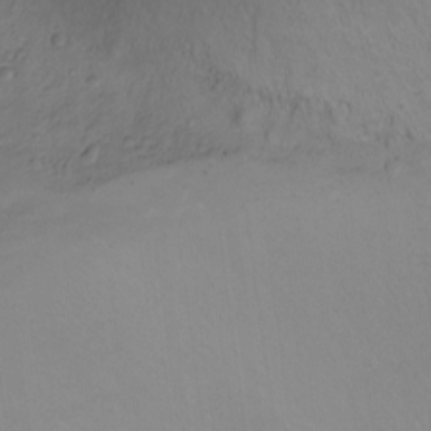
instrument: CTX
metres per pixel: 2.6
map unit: Ht
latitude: -11.9745
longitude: -35.5182
